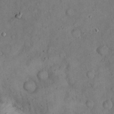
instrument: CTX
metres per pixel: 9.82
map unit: eHh
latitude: 20.5168
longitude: -59.8205
